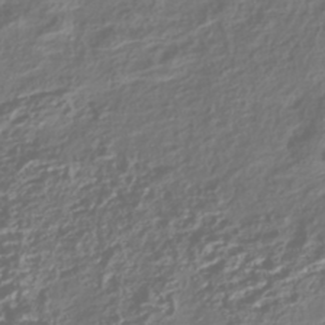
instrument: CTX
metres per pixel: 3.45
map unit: HNhu
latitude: -42.3306
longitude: 108.1228
